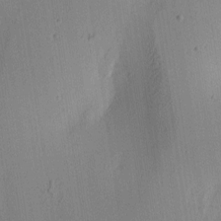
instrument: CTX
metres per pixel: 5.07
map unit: lAa
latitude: 5.9150
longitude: -113.1781
